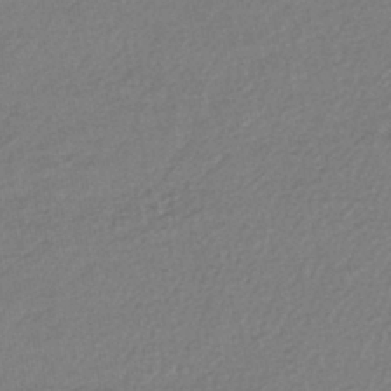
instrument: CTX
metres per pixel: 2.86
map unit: lHb
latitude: -42.6329
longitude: 73.4454
